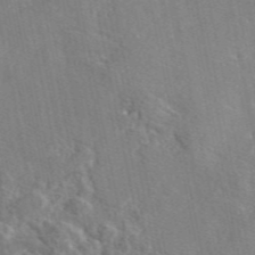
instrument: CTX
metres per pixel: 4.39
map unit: eAb
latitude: 46.2901
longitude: 111.8611
